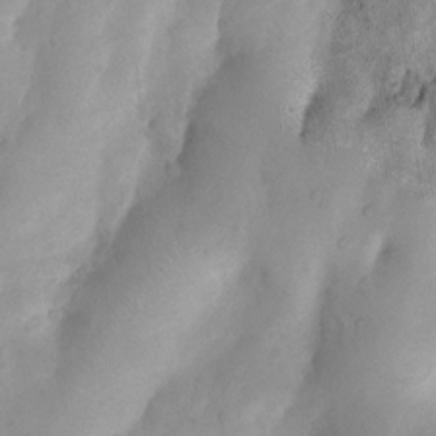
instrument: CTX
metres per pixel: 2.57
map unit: Nhu
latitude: 7.9339
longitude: -22.4601
